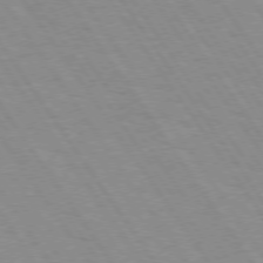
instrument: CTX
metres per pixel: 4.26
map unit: Hpe
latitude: 73.8206
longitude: -137.1592
